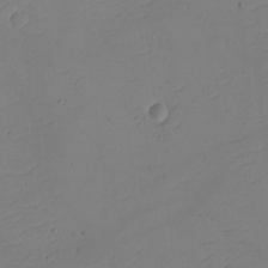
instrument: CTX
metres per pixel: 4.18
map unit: eHh
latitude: -2.3684
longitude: -74.5924
